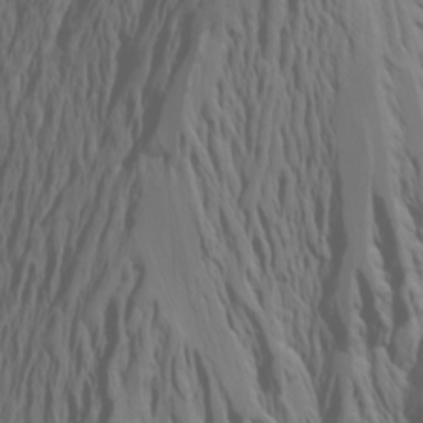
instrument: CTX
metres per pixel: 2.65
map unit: Htu
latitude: -6.4440
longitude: -70.2900
